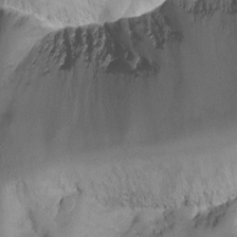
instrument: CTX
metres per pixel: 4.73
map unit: Nhu
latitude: -7.3509
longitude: -51.8961
